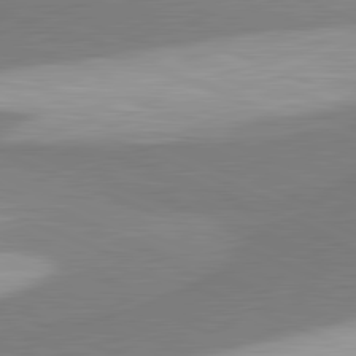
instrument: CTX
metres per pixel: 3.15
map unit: lApd
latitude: 81.5749
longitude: 164.6708
